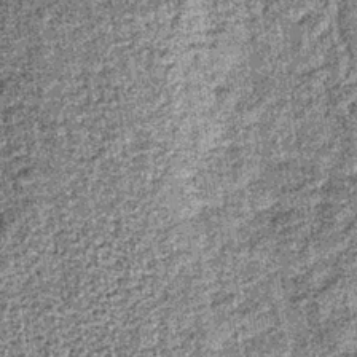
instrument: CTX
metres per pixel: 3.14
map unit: lHb
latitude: -36.9352
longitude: 64.4062
